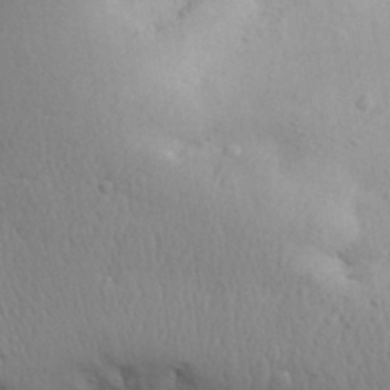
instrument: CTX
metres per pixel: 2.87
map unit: Aa
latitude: 31.7261
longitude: -145.2537
